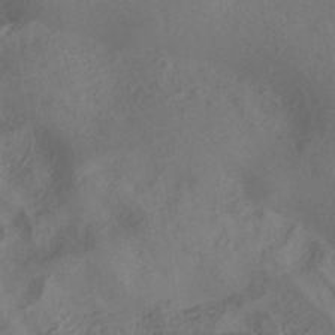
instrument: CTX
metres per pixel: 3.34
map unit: ANa
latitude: -38.5196
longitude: 95.9745
